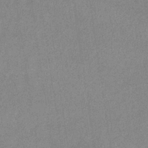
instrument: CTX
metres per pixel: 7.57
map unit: eHb
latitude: -35.7478
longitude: 73.4454
